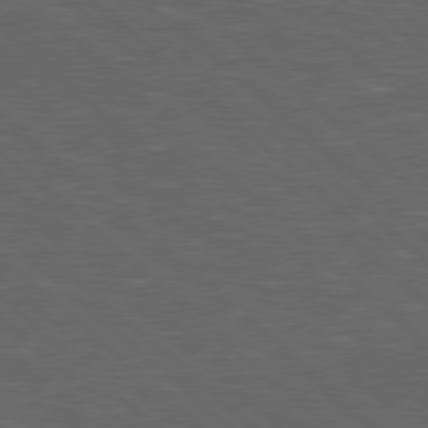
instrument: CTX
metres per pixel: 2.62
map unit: Hpe
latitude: 78.2145
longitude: -153.6694
